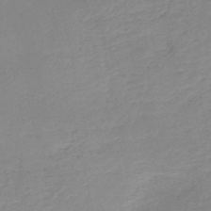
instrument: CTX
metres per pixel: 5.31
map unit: HNb
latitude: -52.6707
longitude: -42.3845
